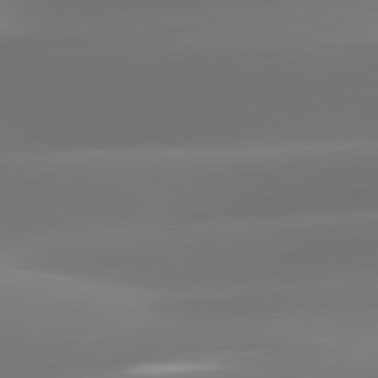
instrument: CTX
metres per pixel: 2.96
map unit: lApd
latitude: 81.5749
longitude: -161.2537
